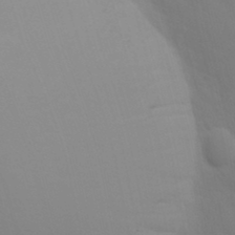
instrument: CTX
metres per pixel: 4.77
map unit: Nhu
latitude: 20.7247
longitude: -72.9514
